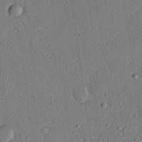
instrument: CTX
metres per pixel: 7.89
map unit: eHh
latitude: 25.2537
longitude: -78.2901
